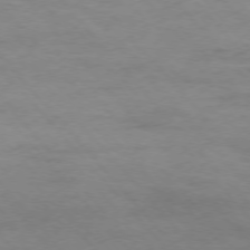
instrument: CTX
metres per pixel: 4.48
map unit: Ap
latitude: -76.7085
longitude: -84.1011
